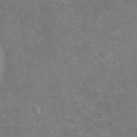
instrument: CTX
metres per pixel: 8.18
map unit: Nhu
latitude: 23.3104
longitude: -71.5749
